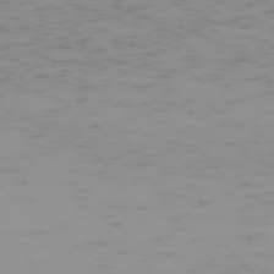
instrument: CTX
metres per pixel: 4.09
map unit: Hpe
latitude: -74.3873
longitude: 7.9745
